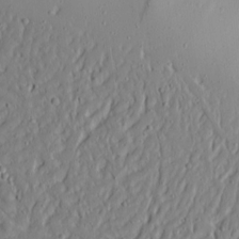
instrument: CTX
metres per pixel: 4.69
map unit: Aa
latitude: 14.5357
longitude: -140.4790
